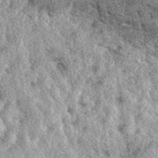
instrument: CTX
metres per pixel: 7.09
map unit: eAb
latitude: 38.9325
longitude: 106.2739
